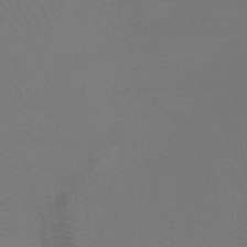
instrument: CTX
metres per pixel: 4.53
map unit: HNb
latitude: -47.4265
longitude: -43.2348
